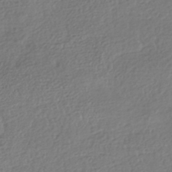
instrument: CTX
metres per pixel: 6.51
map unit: HNhu
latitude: -42.1794
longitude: 97.9745
